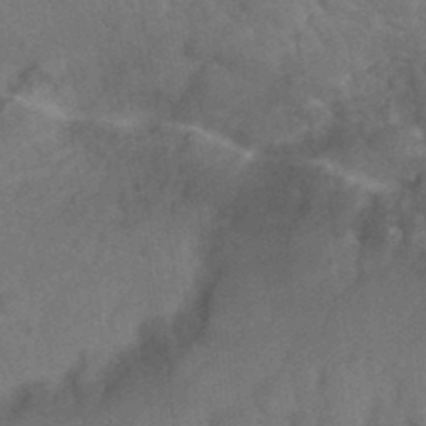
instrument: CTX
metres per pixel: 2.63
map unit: Nhu
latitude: 26.7813
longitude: -56.4223
